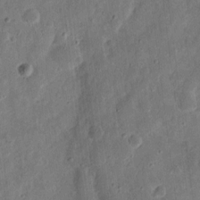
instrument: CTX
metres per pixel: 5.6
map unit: eHh
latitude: 11.4804
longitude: -73.4994
